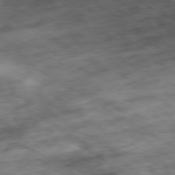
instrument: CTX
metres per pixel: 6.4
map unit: Hpe
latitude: -80.5007
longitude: 22.5385
